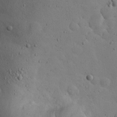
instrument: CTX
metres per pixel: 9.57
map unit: Nhu
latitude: 22.9703
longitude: -72.2334
